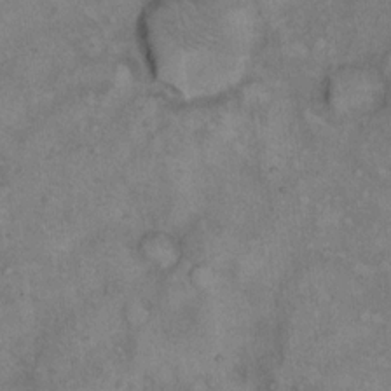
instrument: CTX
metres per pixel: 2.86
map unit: eHh
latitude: 14.2334
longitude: -64.1011
